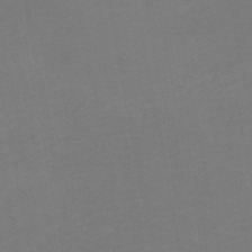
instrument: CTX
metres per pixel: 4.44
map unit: HNb
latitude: -49.1054
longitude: -46.2145
